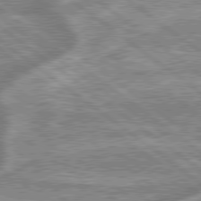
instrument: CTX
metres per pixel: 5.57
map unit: lApd
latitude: 79.3671
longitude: -168.4979
